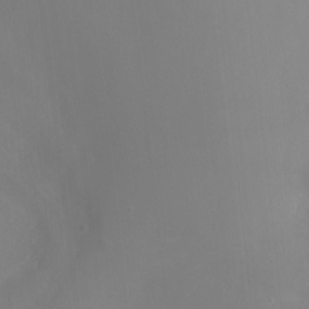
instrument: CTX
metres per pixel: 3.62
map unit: Ht
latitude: -1.2187
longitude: -45.9717
